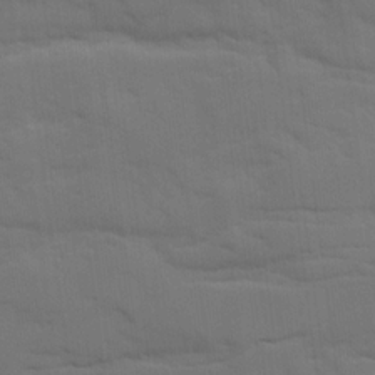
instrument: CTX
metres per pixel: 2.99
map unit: Ave
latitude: 18.2522
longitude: -129.0647
